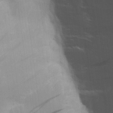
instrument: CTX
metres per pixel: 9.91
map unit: Aa
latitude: 19.7638
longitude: -144.0444
